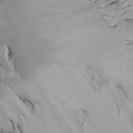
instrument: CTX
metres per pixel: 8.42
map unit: Htu
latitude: -7.8989
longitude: -64.4979
